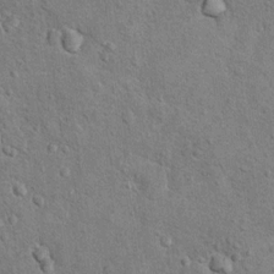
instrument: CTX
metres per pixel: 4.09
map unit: Hto
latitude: 11.1970
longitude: -37.1970
